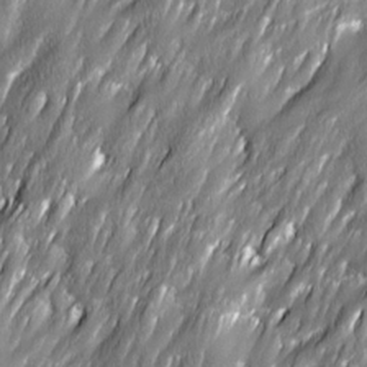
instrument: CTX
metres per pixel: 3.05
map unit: Ave
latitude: 16.0633
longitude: -135.3103
